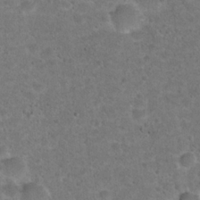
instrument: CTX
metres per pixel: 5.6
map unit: Hto
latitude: 22.2145
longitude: -48.4223
